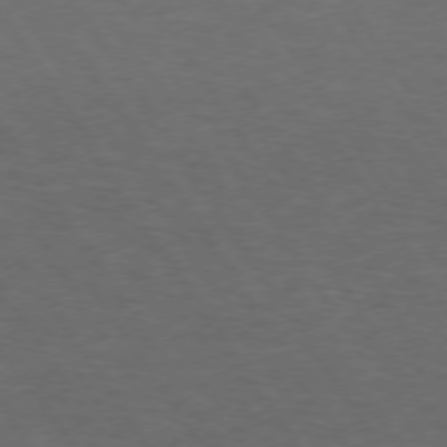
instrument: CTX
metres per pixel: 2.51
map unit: Hpe
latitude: 73.4049
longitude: -125.0458
